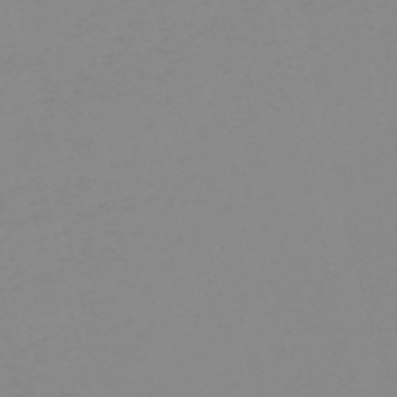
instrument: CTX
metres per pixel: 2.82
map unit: HNb
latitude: -56.2361
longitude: -42.7813
